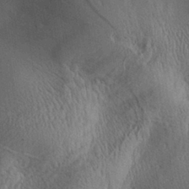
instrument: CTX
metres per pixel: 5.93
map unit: Aa
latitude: 29.1781
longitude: -136.3845
